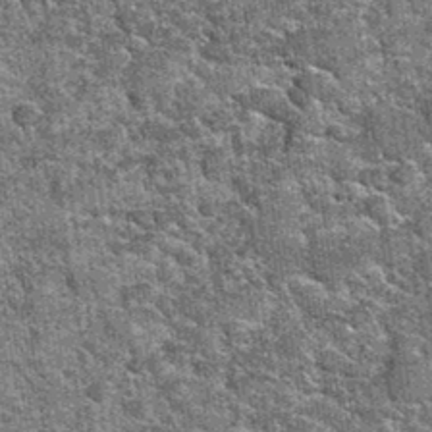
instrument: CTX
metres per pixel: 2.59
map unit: Hto
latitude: 35.0647
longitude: -52.5734
